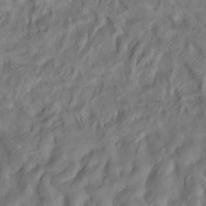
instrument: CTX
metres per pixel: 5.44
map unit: Hto
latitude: -7.0297
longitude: -44.7813
